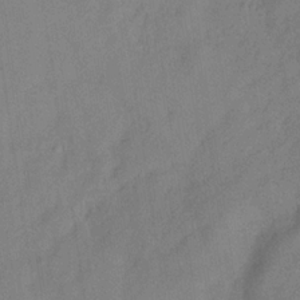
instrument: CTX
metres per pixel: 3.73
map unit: Hve
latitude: -32.4440
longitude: 92.2362
